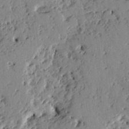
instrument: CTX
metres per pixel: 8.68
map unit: Ht
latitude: 9.2348
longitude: -77.6316
